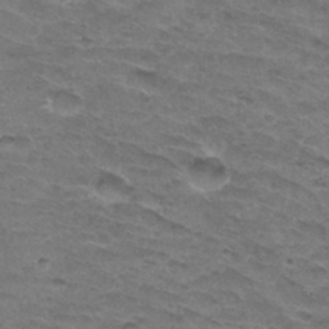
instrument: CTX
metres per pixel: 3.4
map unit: Hto
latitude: 32.8380
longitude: -47.2915
